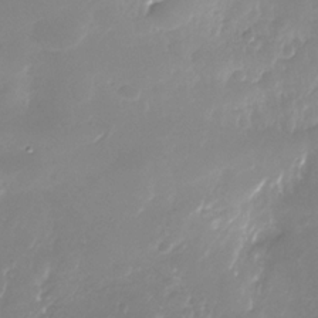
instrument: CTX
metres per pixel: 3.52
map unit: Nhu
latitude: -28.9920
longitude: -69.3860
